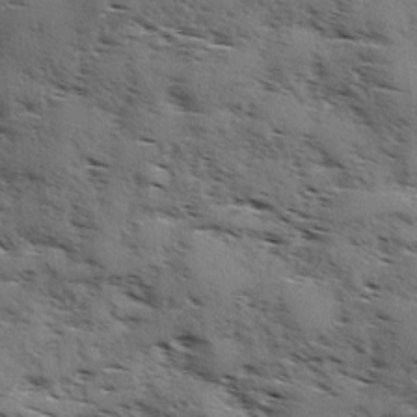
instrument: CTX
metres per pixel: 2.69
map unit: Ave
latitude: 1.3103
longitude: -110.9892
